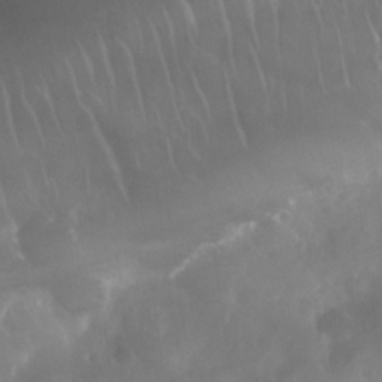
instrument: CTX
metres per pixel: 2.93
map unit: Nhu
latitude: 28.6301
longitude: -63.8584
